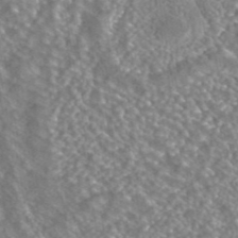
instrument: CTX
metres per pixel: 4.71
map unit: ANa
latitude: 43.1592
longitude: 24.6896
